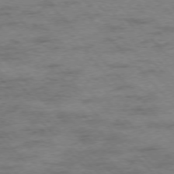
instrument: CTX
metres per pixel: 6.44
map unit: Hpe
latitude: -76.4818
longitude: -14.1200
